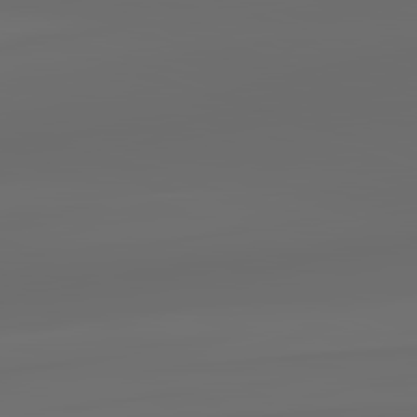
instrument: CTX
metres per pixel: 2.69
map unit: lApd
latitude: 83.4426
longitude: -128.4979
